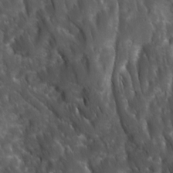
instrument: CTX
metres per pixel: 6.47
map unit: Ave
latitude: 15.8206
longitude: -132.5546
